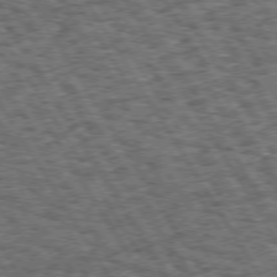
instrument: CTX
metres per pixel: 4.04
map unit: Hpe
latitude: 73.5560
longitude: -126.1767
